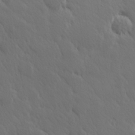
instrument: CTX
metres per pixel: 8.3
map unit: Hve
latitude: 26.0822
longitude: 145.1998
